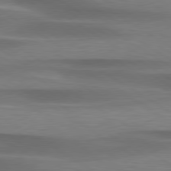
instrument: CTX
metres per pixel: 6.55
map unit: lApd
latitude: 79.5182
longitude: -87.9906
